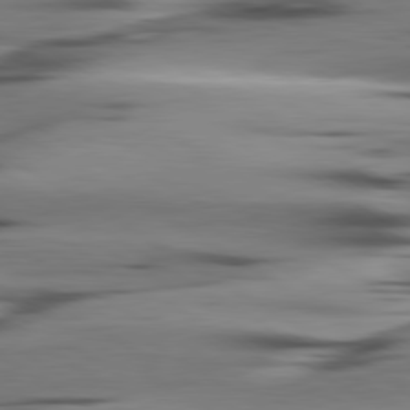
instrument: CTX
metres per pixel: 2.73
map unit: lApd
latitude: 80.4034
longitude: -121.5938
